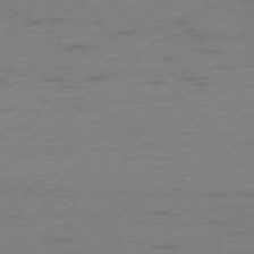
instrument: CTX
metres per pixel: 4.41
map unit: Ap
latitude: -75.7100
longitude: -78.2901
